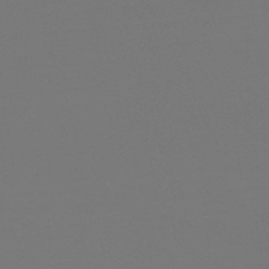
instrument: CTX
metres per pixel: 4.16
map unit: HNb
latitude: -46.8786
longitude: -44.3089
